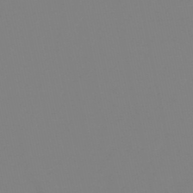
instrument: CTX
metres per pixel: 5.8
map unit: eHb
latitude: -48.9542
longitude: 86.8597
